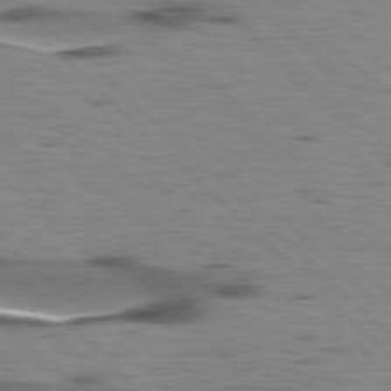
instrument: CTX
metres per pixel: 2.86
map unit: lApd
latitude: 77.3292
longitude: -48.9703
